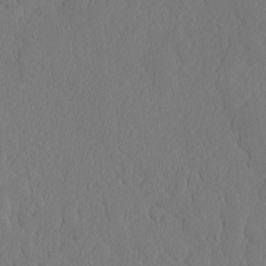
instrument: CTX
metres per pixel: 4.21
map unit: lAvf
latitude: -8.4629
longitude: -112.4223
